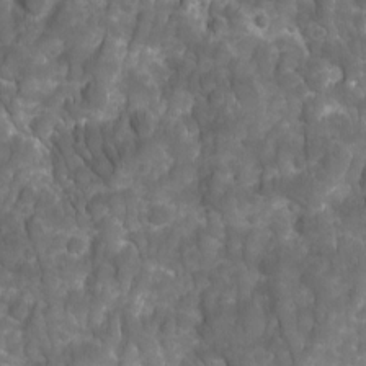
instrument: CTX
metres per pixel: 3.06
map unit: Ave
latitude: 16.4412
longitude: -133.1025
